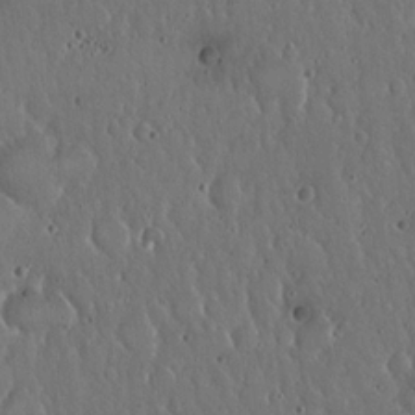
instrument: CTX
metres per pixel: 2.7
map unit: Hto
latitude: 18.1766
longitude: -59.7450
